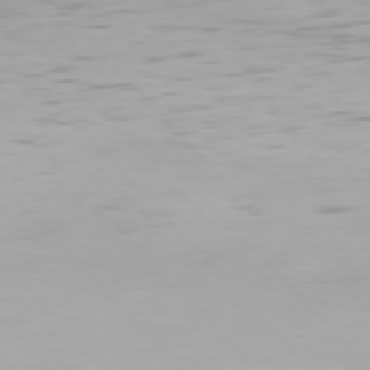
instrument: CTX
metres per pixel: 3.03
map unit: Hpe
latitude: 76.7057
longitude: -170.3278
